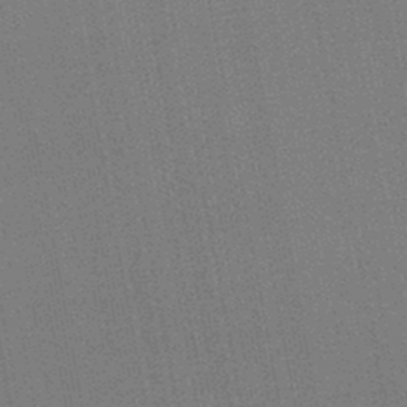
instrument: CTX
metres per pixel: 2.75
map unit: eHb
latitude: -44.8975
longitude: 87.3699
